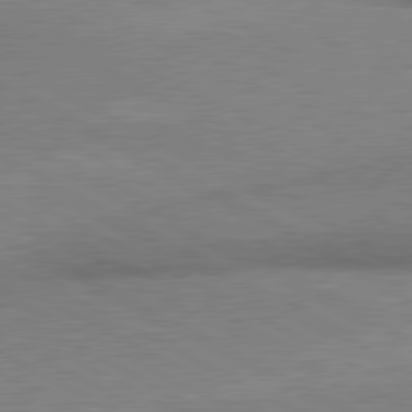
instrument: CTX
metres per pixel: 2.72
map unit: lApd
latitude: 80.5546
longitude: 165.1054
